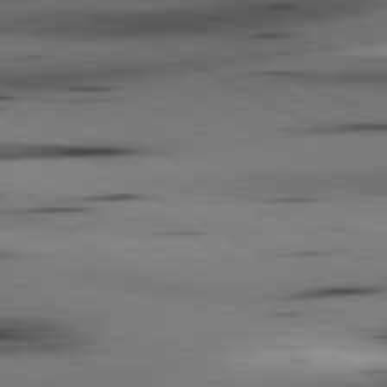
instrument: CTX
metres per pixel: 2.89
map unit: lApd
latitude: 80.5168
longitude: 159.4643
